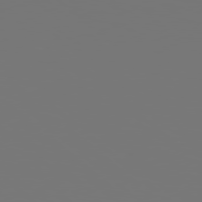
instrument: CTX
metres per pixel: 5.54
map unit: Hpe
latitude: 78.3656
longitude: -177.4237
